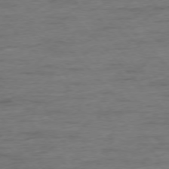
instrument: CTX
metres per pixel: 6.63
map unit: Ap
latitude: -76.7841
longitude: -89.5183
